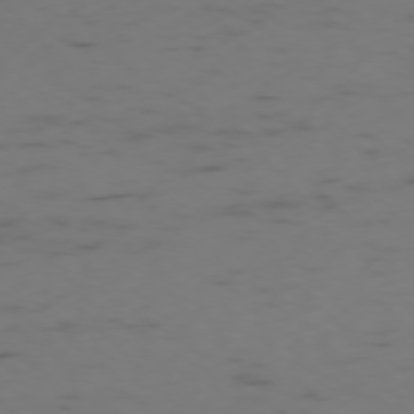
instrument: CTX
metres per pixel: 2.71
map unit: Ap
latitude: -76.5574
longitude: -65.7072
